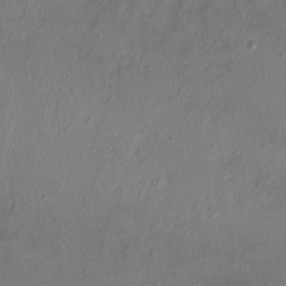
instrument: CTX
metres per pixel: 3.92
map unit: HNhu
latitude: 5.6316
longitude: 7.3698
